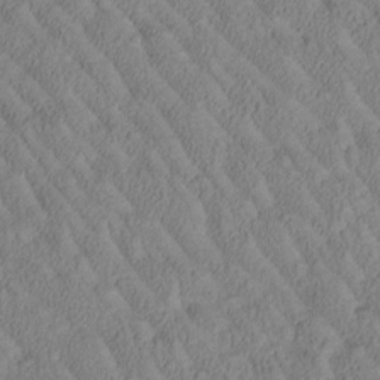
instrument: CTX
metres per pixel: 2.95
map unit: Htu
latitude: -1.3510
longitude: 175.7099
